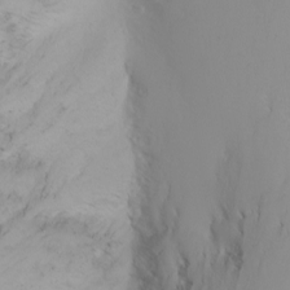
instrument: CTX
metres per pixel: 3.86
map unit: Nhu
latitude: -5.7099
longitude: -69.5371
